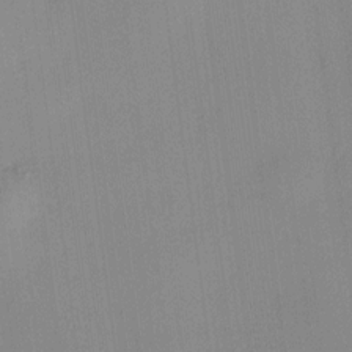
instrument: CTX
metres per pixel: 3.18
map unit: HNhu
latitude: 11.6127
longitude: 10.2740
